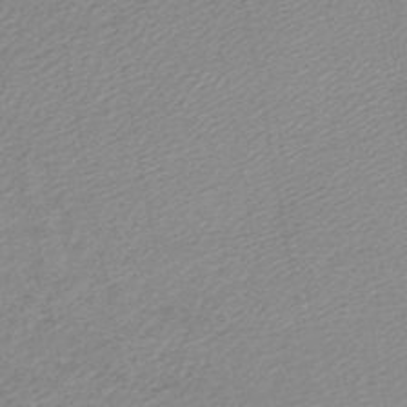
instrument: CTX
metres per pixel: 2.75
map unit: lHb
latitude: -47.1053
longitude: 58.0849
